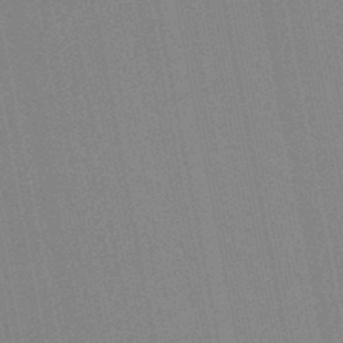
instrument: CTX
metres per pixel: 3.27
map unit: lHb
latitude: -47.2943
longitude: 77.9556
